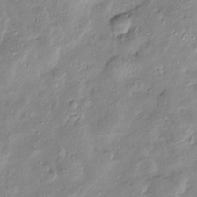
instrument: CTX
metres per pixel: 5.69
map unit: Htu
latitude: -9.2187
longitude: 176.7274
